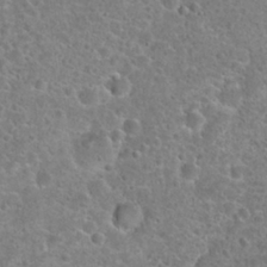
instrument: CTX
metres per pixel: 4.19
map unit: Hto
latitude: 22.3467
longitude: -47.8206
